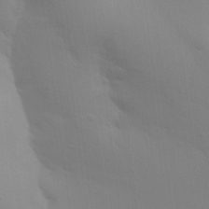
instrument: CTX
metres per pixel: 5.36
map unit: Aa
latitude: 28.9891
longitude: -135.0647
